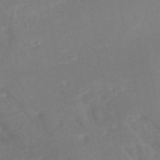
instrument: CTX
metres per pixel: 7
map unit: Nhe
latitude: -47.1053
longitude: -170.9703
